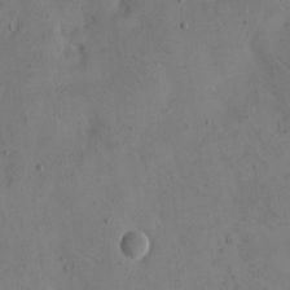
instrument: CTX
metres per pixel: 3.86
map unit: eHh
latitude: 16.5924
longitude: -67.8205
